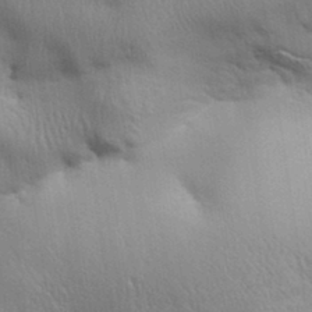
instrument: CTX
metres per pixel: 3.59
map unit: Aa
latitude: 32.9136
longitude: -141.0269
